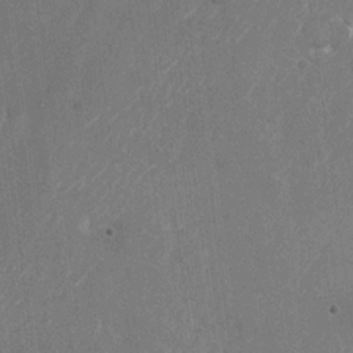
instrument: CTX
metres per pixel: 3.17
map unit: Nhu
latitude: -26.0094
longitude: -71.9906
